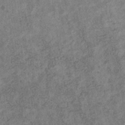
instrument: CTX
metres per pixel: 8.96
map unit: eHb
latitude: -31.0108
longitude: 72.4062
